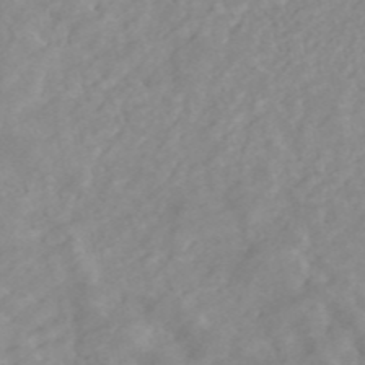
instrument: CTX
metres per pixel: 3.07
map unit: ANa
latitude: 44.7057
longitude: 22.6708
